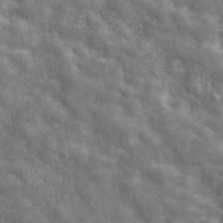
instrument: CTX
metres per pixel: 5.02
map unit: eHh
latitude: 43.2159
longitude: -91.3671
